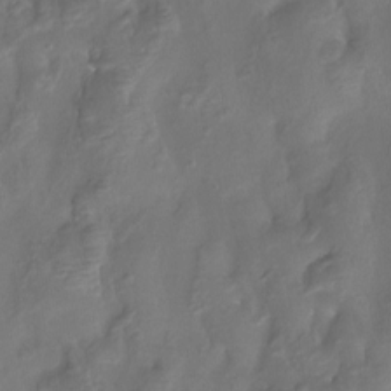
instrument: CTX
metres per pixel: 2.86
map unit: Htu
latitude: -14.1984
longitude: -45.8394
